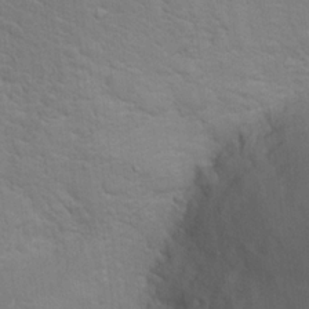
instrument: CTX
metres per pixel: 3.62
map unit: Hto
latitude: 19.1403
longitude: -44.0255
